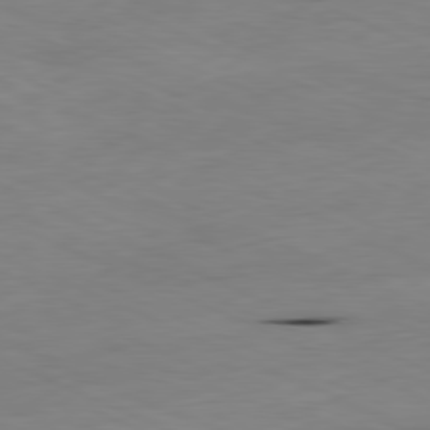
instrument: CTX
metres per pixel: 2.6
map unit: Ap
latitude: -81.6344
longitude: -68.9892
